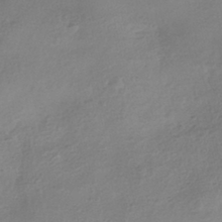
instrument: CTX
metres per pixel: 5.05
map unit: HNhu
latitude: -41.2187
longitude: 99.0108
